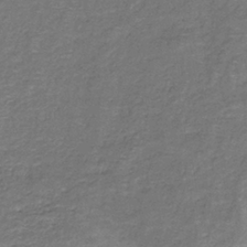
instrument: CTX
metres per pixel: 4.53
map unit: HNb
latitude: -36.7463
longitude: 51.4454
